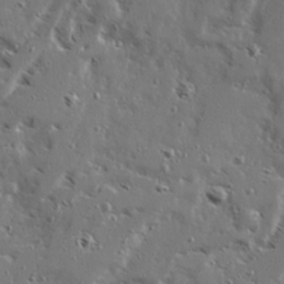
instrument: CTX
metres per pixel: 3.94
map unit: Ave
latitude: 22.6112
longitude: -131.3671
